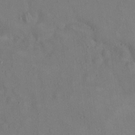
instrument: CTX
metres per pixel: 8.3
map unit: eHh
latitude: 22.1578
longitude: -62.1200
